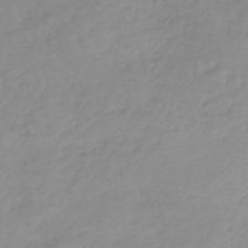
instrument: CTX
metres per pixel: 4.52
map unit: lHb
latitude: -44.2173
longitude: 70.1228
